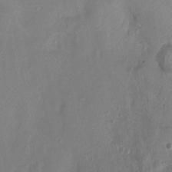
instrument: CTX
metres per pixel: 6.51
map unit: Nhu
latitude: 5.3671
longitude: -16.5168
